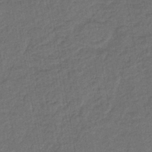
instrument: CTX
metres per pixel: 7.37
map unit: lHb
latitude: -43.5210
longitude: 61.2943
